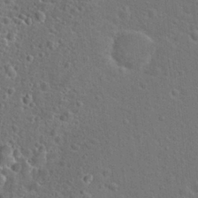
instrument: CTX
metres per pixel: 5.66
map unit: Hto
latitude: 23.6316
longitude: -47.9150
